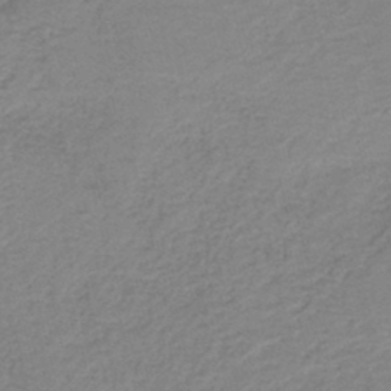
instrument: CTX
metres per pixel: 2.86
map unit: HNb
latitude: -40.6329
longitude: 49.9367
